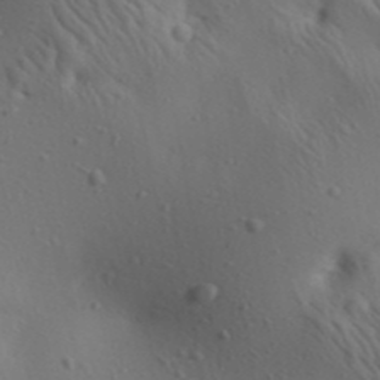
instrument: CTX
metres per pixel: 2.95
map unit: Aa
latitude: 23.3859
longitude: -138.5168
